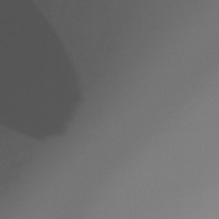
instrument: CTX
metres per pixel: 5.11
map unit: Htu
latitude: -14.7652
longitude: -45.8394
